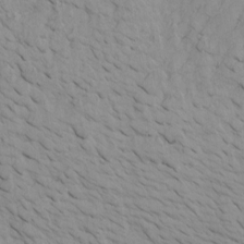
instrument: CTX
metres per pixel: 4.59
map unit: Htu
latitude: -6.5762
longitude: -69.4237
